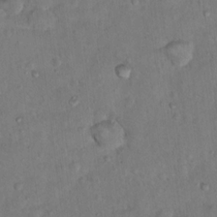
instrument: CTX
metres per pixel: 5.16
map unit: Hto
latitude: 12.4034
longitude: -36.5924
